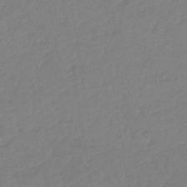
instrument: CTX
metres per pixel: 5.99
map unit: lHb
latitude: -44.9542
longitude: 70.7841
